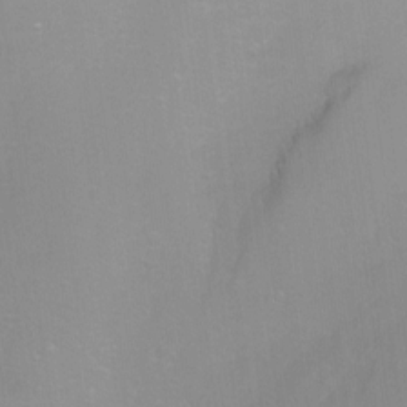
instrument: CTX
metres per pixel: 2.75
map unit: Ht
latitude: -8.9542
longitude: -35.3292
